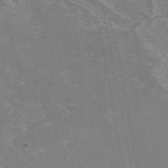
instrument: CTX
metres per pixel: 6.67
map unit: eAb
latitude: 47.2348
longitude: 105.2565
